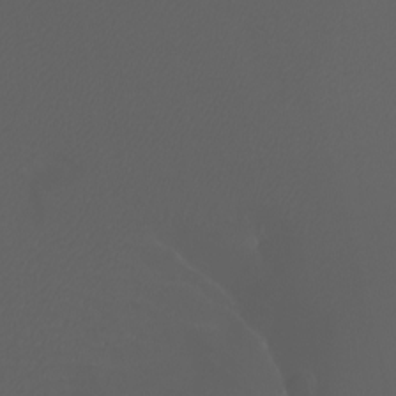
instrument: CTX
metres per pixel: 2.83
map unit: Htu
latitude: -7.2754
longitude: -73.3860
